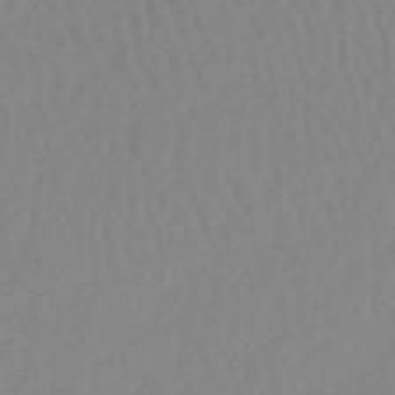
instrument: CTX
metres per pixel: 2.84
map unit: lHb
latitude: -45.4643
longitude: 65.8045
